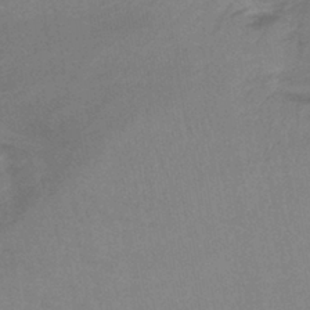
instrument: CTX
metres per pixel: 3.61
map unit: lHb
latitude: -40.3495
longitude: 65.9745
